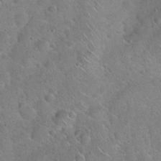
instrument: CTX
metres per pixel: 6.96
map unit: Hto
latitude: 21.2537
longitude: -50.4412
